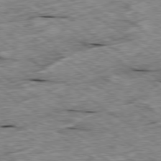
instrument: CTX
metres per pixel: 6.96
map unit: Ap
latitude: -79.6533
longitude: -88.0822
